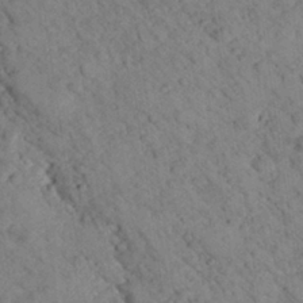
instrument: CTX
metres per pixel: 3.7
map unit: lHvf
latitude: 13.6694
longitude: 178.7652
